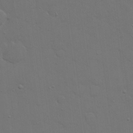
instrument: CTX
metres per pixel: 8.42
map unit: eHh
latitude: 19.6127
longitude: -63.1592
